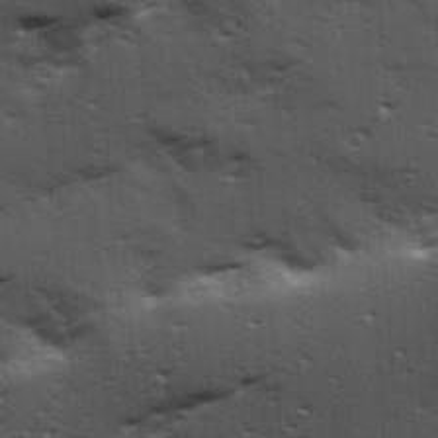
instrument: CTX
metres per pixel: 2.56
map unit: Hve
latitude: 24.3278
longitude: -96.4979
